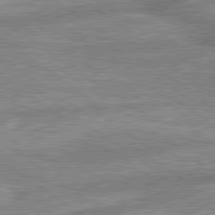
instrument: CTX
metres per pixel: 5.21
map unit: lApd
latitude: 79.5560
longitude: -169.1025
